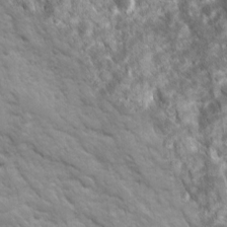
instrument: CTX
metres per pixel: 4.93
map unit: Ave
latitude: 16.6113
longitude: -131.6127
